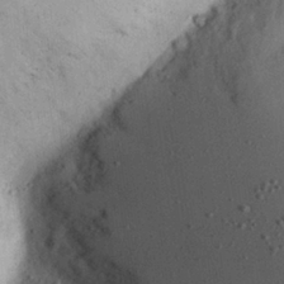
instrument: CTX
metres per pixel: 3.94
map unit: Nhu
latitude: 28.3278
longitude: -71.6883
